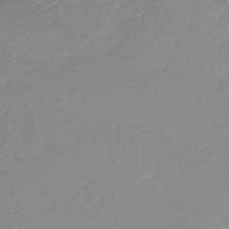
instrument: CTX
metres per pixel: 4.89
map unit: lHb
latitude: -41.7855
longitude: 71.1242
